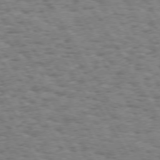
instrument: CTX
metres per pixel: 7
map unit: Hpe
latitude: 73.2348
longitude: -129.6883
